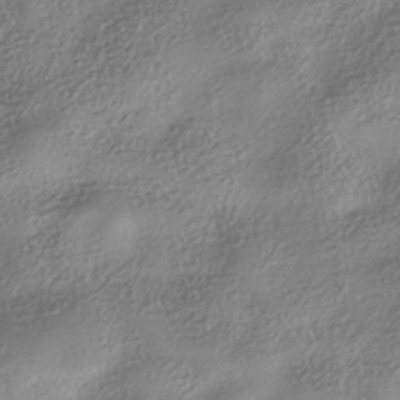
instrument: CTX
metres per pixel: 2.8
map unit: HNhu
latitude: -41.3509
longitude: 102.3495
